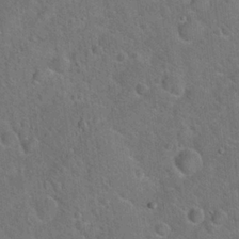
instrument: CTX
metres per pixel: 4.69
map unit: Hto
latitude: 19.8016
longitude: -50.8947
